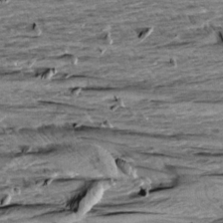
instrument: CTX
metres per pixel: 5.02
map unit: Aa
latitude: 9.4615
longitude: -139.6127
